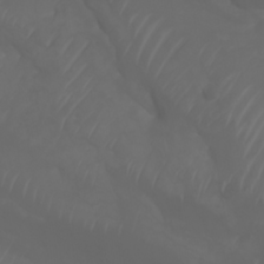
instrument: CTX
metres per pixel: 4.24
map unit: Nhu
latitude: -7.2376
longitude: -84.8380
